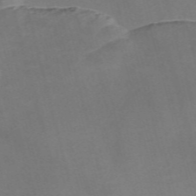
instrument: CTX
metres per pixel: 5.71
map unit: Nve
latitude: -58.5573
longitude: 64.4062
